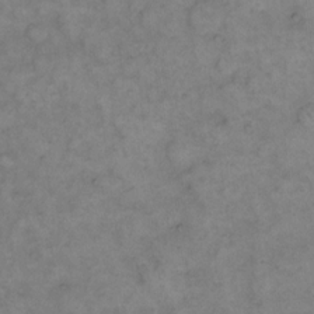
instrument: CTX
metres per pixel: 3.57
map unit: eHh
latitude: 14.7058
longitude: -65.9339
